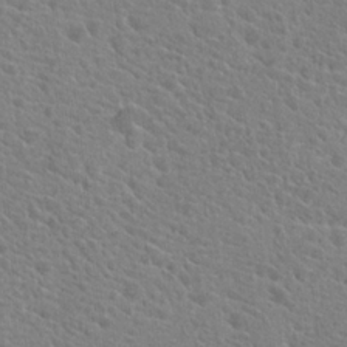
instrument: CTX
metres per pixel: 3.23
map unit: Hto
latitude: 21.1592
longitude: -39.5938
